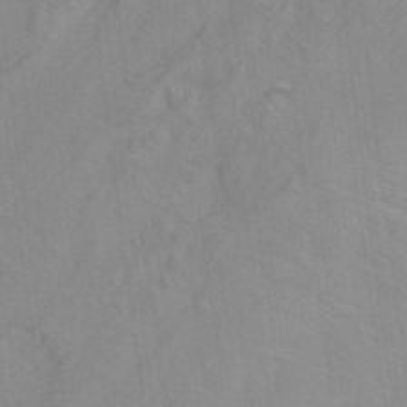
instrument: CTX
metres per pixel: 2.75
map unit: ANa
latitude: -39.2754
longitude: 96.0094
